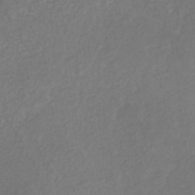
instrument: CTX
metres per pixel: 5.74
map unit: eHb
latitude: -29.6155
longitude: 68.0850
